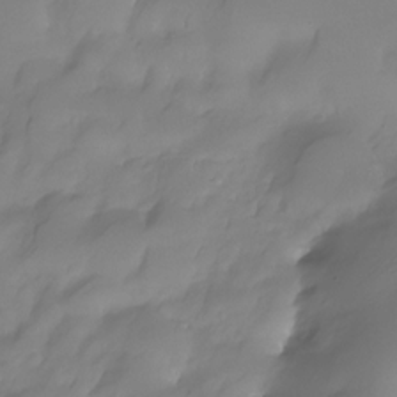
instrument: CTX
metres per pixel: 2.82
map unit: HNhu
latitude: -23.6722
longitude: 50.5385
